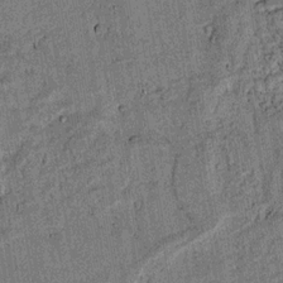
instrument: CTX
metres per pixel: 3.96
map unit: lAvf
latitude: 4.1578
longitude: 169.0486
